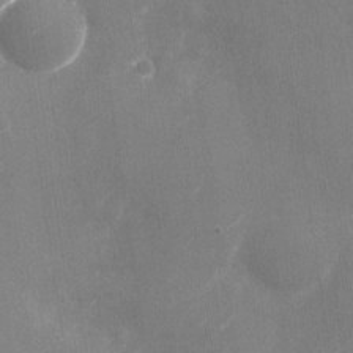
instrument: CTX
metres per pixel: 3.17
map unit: Nhu
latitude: -29.0675
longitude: -74.4601
